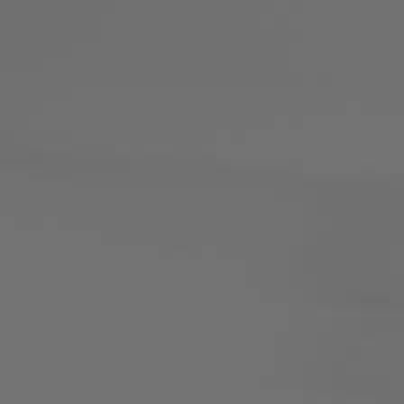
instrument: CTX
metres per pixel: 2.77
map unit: lApd
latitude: 79.8961
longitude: 164.7841
